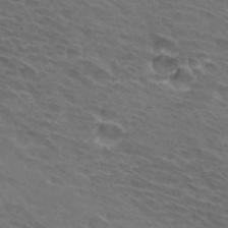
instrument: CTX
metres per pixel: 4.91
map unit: Hto
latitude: 32.6679
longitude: -44.1578
